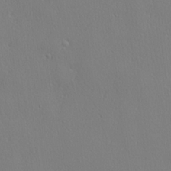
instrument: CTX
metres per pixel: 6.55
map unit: lHvf
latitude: 20.7058
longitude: 142.1605
